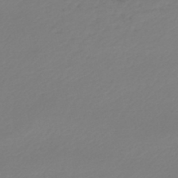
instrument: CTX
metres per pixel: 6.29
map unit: lHb
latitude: -46.7463
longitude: 62.6329
